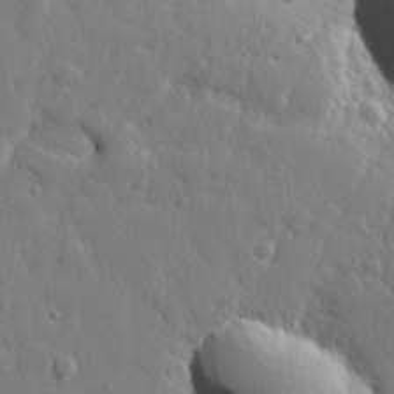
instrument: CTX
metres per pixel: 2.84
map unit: lHvf
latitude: 22.8758
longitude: 144.1039
